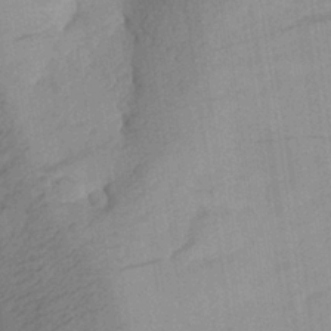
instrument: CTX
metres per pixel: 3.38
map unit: Aa
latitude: 27.0270
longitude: -145.4615
